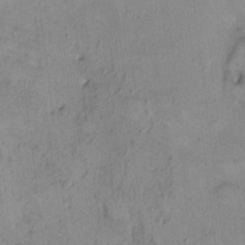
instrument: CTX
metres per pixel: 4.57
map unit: HNhu
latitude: 3.6505
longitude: -5.2159
